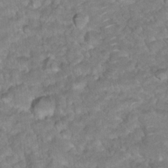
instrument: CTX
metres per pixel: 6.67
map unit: Hto
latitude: 18.6301
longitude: -35.8016
